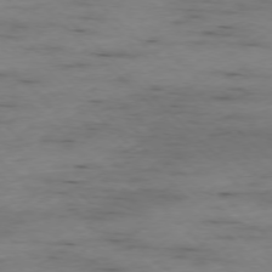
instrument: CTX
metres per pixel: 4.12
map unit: Ap
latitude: -76.9731
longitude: -90.5168
